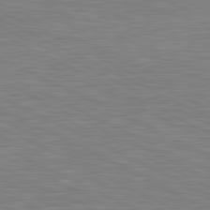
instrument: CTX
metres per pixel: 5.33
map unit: lApd
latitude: 81.2726
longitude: -169.2159
